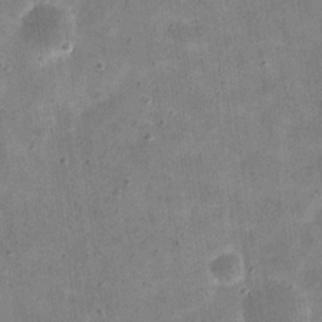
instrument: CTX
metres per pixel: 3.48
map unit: eHh
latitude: 21.5749
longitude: -66.3467
